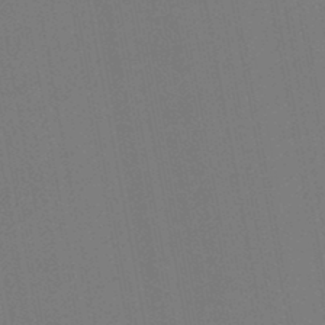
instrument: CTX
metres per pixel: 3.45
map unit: lHb
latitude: -46.8975
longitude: 71.6722
